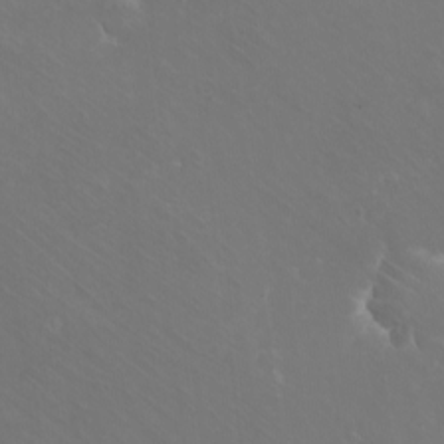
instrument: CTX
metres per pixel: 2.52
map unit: eHh
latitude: -10.7463
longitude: -65.2159
